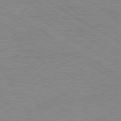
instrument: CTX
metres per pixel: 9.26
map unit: Ap
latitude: -80.2740
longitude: -52.6869
